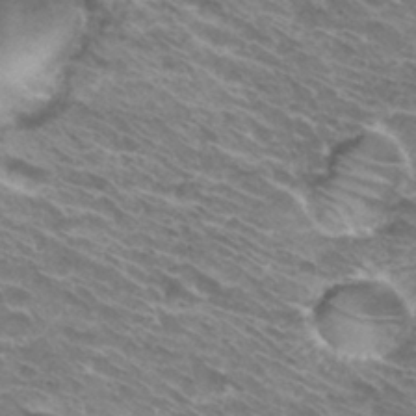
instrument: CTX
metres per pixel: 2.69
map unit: Hto
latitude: 31.8395
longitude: -43.8772
